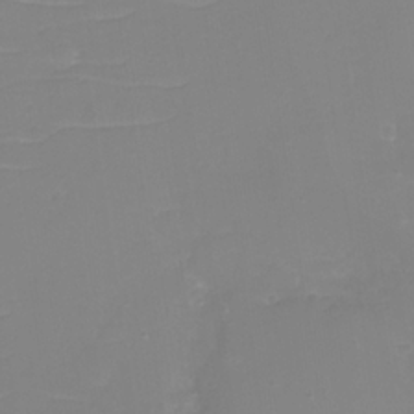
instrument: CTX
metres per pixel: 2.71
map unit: eHh
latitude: -3.6910
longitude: -75.8017
